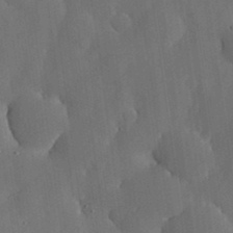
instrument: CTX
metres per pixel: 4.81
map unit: lHvf
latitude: 19.4993
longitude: -113.2915
